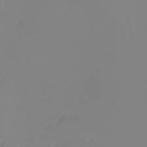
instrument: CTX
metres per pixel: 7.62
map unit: Ht
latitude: -16.1417
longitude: -43.4427
